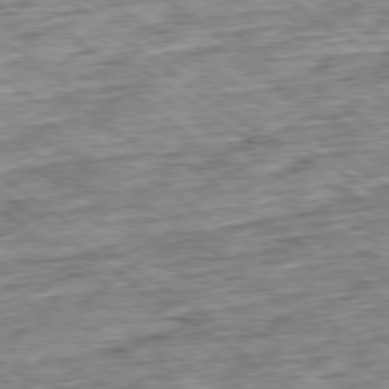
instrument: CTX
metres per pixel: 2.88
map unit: Ap
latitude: -79.3509
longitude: -75.8583
